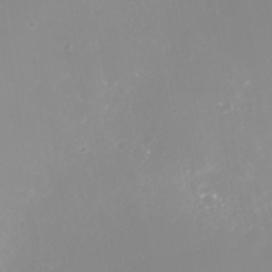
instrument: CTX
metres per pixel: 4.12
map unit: Nhe
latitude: -35.5588
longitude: -88.1578
